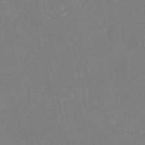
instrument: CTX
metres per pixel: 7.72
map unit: HNb
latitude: -54.6897
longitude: -40.0444
